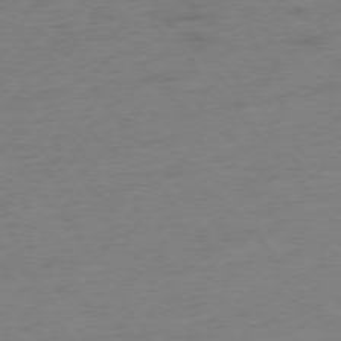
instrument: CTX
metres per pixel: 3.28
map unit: Hpe
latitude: -76.3306
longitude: -12.0444
